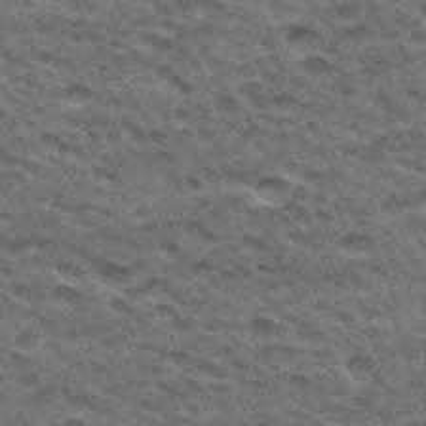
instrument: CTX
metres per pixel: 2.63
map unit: Hto
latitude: 32.8191
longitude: -48.3278
